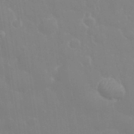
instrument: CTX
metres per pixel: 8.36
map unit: eHh
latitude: 32.5357
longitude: -60.1011
